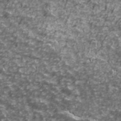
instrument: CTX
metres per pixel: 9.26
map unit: Ave
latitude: 41.4804
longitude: -114.2333
